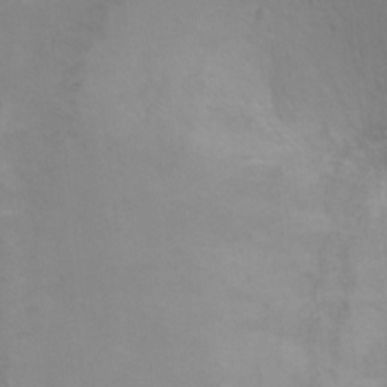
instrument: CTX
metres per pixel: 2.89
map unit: Ht
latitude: 1.0269
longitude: -35.2537
